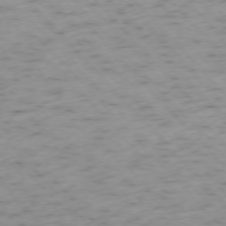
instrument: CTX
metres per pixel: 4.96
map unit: Ap
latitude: -76.5196
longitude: -60.4601
